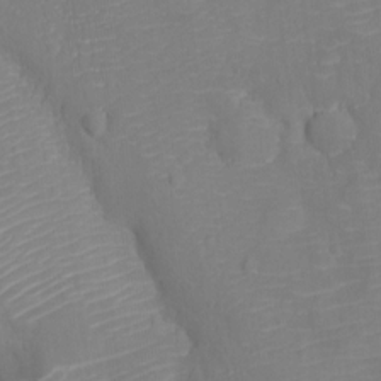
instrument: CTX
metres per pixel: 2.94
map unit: Ht
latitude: -12.8597
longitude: -24.7057
